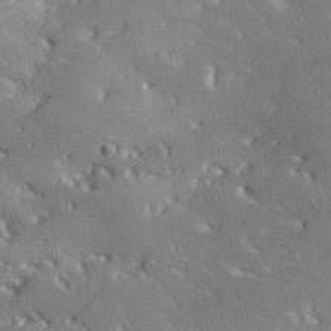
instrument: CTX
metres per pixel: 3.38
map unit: Hve
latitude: 28.6490
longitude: 145.5777
